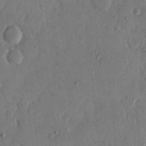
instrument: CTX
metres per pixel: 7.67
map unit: eHh
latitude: 14.1200
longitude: -68.2712
